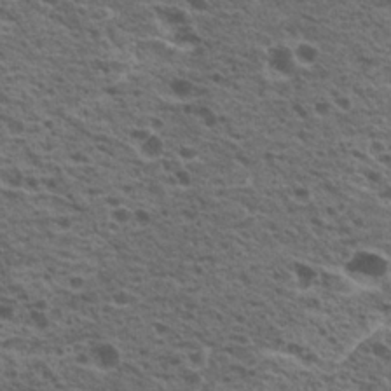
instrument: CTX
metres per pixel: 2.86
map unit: Nhu
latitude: 19.5371
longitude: -31.1404
